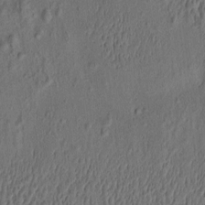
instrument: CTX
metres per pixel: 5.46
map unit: eHh
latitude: -1.2754
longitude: 18.8408
